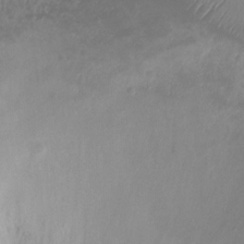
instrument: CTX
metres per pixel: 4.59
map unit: Ht
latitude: -8.9919
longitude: -20.3468
